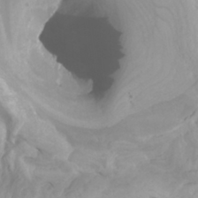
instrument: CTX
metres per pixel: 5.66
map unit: Htu
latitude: -5.8422
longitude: -76.5168
